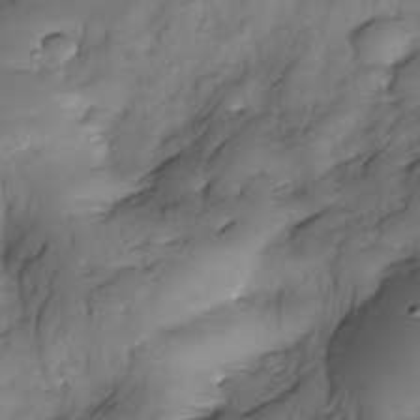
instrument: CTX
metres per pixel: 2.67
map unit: Nhe
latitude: -34.0661
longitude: -142.7246
